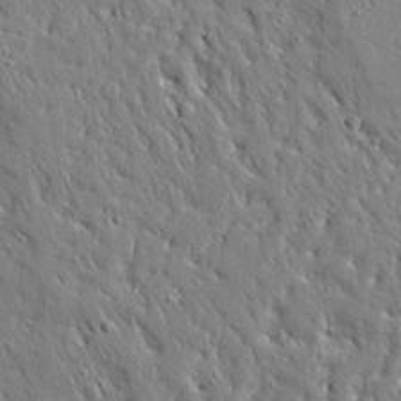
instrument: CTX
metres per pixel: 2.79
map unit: Ave
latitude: 16.7246
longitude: -141.0458
